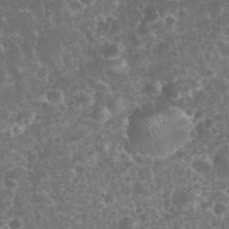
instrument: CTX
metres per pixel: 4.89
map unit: eHh
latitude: 33.2726
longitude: -62.7436
